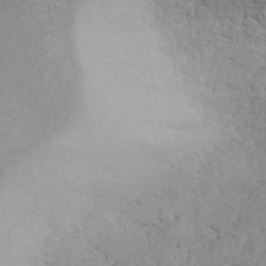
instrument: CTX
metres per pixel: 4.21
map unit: ANa
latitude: 42.4790
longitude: 53.0864
